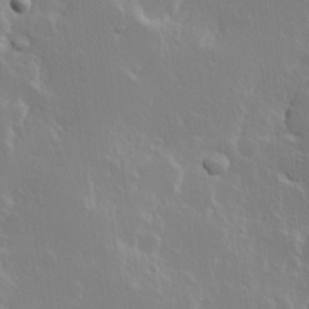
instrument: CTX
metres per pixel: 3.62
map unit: Hve
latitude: 23.7261
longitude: 145.7100
